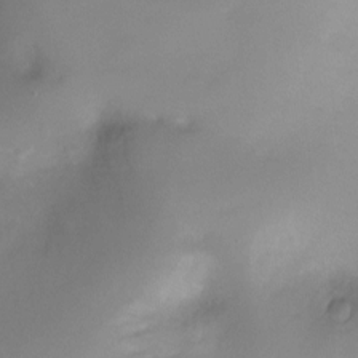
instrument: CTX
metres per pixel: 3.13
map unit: Ht
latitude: -6.6329
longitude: -27.6505
